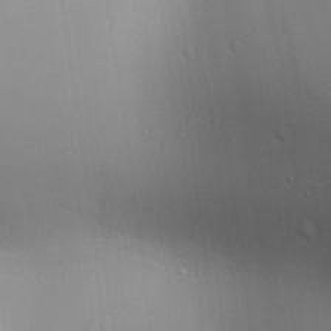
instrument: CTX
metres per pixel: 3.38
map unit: Aa
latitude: 26.5168
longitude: -138.1956
